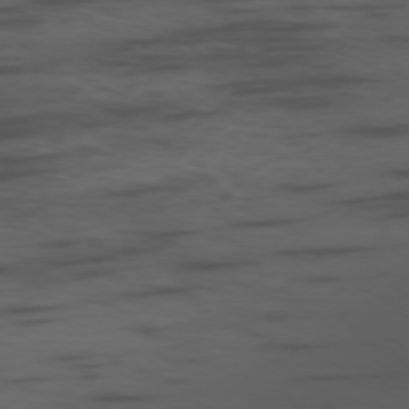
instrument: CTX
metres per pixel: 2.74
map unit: Ap
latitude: -76.8030
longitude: -66.4034
